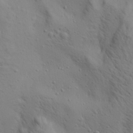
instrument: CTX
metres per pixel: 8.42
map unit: Aa
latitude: 21.1214
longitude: -142.2334
